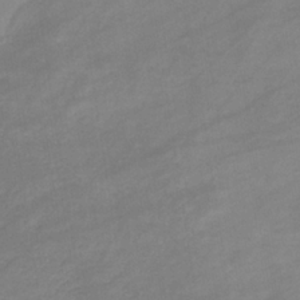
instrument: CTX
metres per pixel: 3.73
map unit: eHb
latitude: -33.7856
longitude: 72.7085
